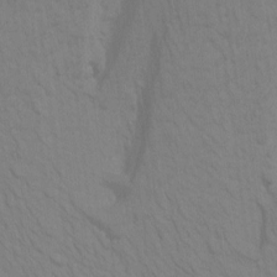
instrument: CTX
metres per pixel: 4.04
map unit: Htu
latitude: -6.5951
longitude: -69.2537
